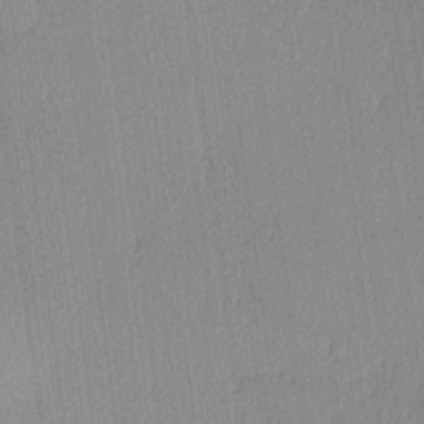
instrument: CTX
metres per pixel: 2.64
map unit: lHvf
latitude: 20.8002
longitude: 141.3698
